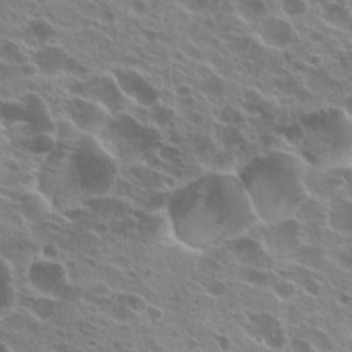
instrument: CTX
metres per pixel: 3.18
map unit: Hto
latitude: 24.6112
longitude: -40.0633
